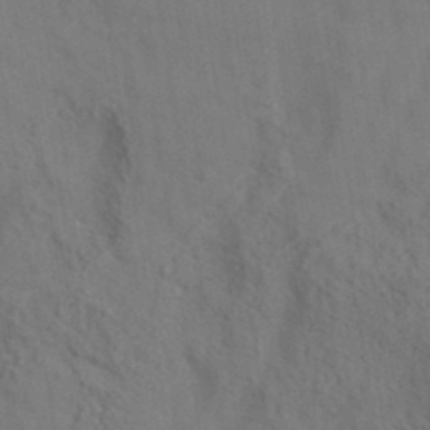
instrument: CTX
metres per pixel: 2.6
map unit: eAb
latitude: 35.1592
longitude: 111.5777
